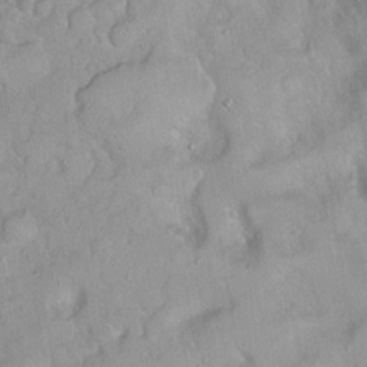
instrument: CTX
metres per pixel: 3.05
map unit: Ht
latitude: -0.6141
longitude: -45.4048
